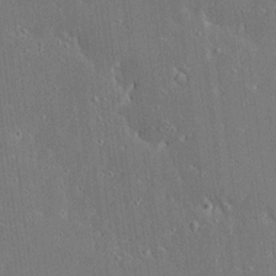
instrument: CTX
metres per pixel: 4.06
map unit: Ave
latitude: 17.7639
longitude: -139.9906
